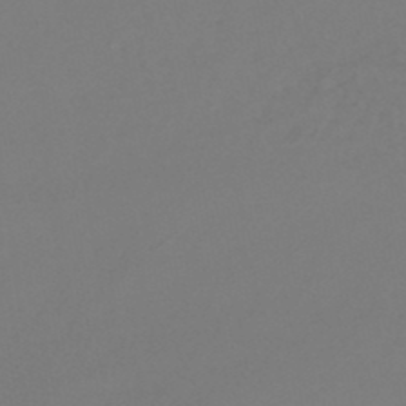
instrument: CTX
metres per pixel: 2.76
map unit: lHb
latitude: -46.6518
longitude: 72.1606
